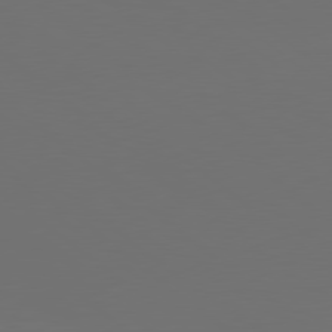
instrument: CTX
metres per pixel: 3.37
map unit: lApd
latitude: 79.1403
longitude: -172.5356
